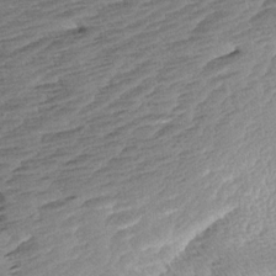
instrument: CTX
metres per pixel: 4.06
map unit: Aa
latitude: 8.2901
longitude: -139.9528
